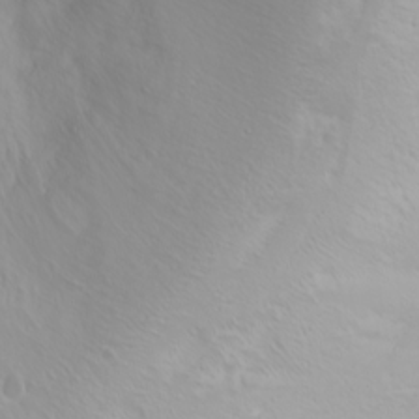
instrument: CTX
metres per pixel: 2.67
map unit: Nhu
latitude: -0.2740
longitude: -76.1766
